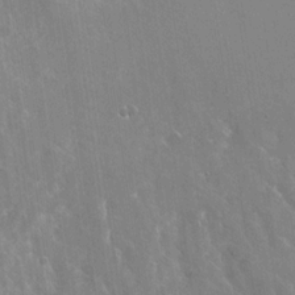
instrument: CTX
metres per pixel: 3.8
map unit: Nhu
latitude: -28.8030
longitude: -80.3278
